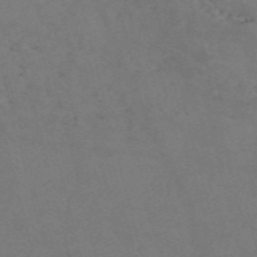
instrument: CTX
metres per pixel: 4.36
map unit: Nve
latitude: -58.3495
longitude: 51.5777
